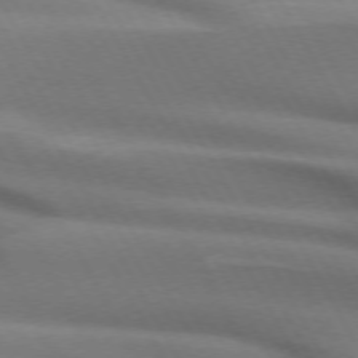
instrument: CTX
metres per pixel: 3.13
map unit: lApd
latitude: 72.0822
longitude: -51.3103
